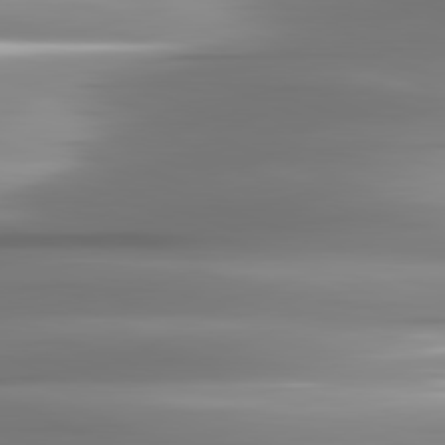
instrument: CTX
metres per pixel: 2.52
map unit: lApd
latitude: 81.6316
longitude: -143.6505
